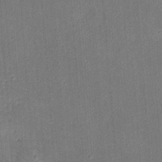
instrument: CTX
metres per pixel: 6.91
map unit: eHh
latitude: 8.2145
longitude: -73.3482
